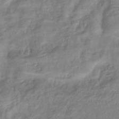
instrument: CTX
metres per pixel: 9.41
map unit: eHb
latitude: -40.5196
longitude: 79.1431
